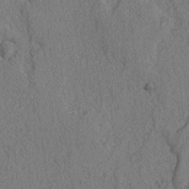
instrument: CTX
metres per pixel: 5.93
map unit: lAvf
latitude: -2.8596
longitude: -109.2726
